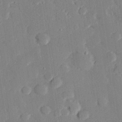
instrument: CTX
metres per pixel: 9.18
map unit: eHh
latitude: 28.2900
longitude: -81.8205
